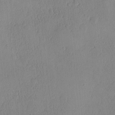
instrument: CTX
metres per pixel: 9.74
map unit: Ave
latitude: -8.4818
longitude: -121.9150
